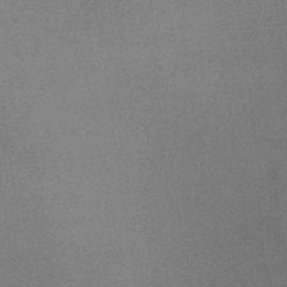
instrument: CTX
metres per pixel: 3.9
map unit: lHb
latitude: -36.2361
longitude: 68.3495
